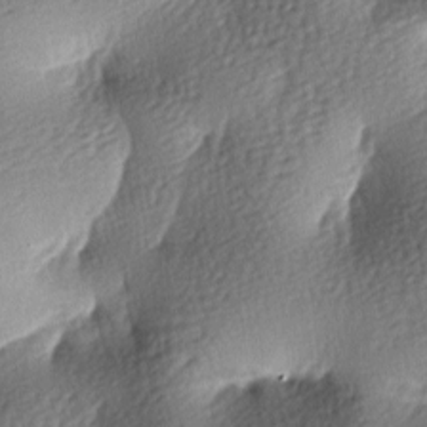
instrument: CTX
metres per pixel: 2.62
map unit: lAa
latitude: -8.3495
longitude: -126.5735
